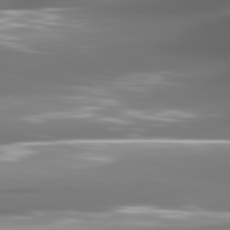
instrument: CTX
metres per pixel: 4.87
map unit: lApd
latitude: 81.4804
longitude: -143.4049
